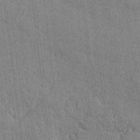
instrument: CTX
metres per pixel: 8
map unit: lAvf
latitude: -6.1794
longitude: -114.5167
